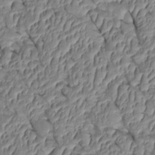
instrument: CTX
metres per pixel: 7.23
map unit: Htu
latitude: 1.4237
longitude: 147.7477
